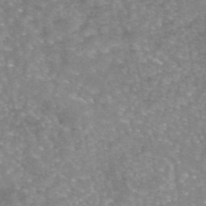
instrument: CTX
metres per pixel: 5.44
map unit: eAb
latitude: 45.4993
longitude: 104.6707
